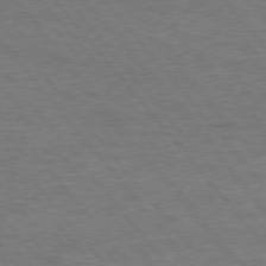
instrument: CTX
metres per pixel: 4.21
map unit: Hpe
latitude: 75.6883
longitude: -151.6316
